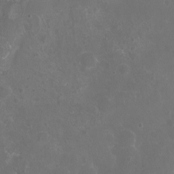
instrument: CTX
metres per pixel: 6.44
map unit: eHh
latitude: -6.7652
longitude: -77.3103
